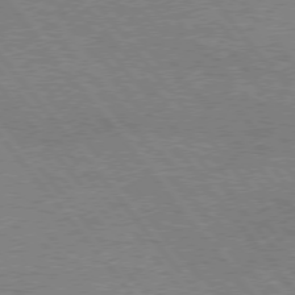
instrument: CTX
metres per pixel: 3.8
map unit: Hpe
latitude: 75.1592
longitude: -151.5560
